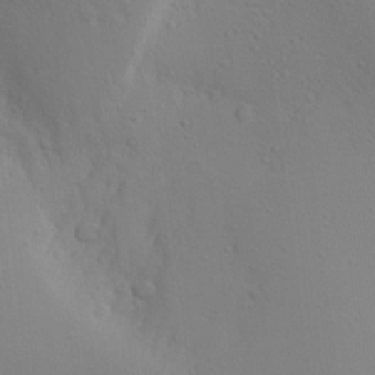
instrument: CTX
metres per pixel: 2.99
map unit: Aa
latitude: 17.9528
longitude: -141.9150
